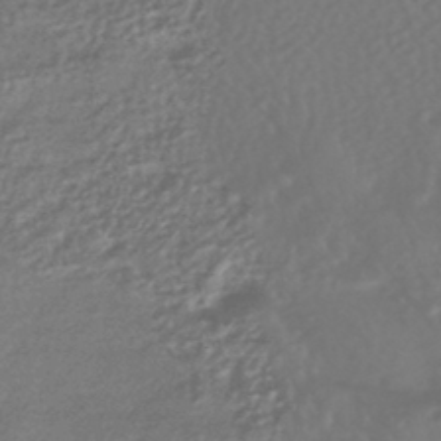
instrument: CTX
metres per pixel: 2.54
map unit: HNhu
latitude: -43.2375
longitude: 93.5399
